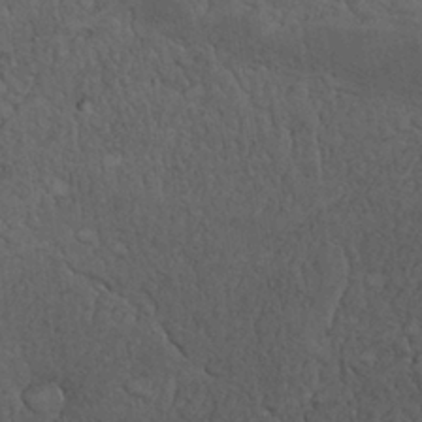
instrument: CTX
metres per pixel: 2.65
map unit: Nhu
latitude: 27.1025
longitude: -68.2901
